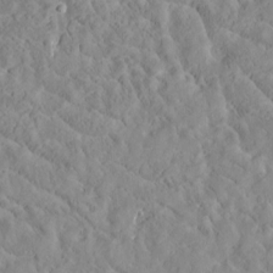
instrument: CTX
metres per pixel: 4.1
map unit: Htu
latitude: -3.8800
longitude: 174.0283
